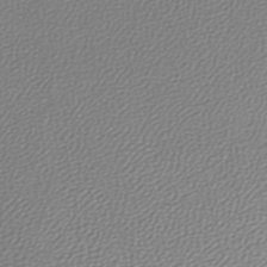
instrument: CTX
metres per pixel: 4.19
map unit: lHb
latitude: -45.0675
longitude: 75.0676
